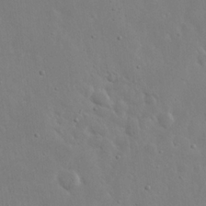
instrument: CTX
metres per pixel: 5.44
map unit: eHh
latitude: 19.4993
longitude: -71.7072
